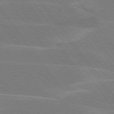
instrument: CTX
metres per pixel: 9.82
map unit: lApd
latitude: 75.1214
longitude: -67.1592
